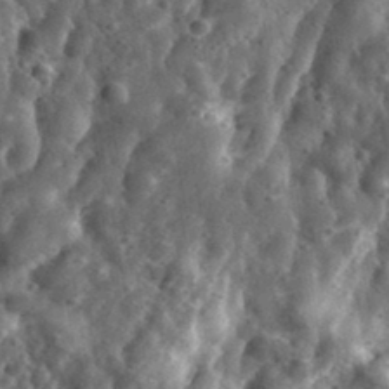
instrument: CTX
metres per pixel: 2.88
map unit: eHh
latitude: 34.0633
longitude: -78.7247
